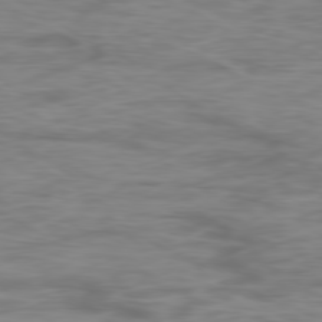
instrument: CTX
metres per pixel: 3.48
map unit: Ap
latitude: -79.1242
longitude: -75.0836
